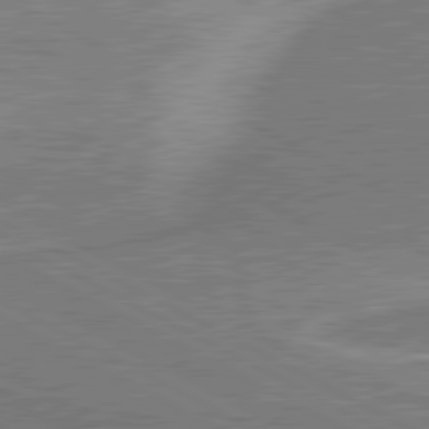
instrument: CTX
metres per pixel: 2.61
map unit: lApd
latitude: 80.6113
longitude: 141.4265
